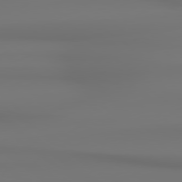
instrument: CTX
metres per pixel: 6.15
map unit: Hpe
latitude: 78.9136
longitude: -137.0459
